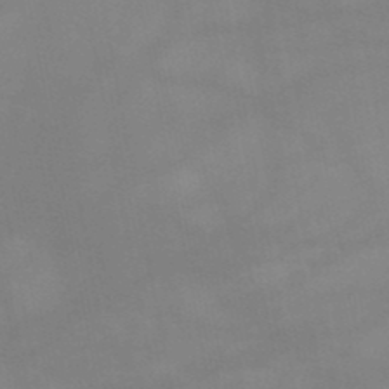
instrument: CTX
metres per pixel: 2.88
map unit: HNb
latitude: -49.2187
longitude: -40.7057
